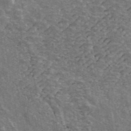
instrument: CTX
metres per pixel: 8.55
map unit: ANa
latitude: 42.7435
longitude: 16.2362
